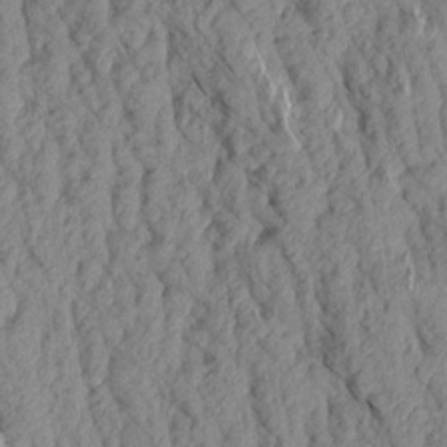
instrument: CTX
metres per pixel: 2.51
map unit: Aa
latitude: 17.7828
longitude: -146.0255
